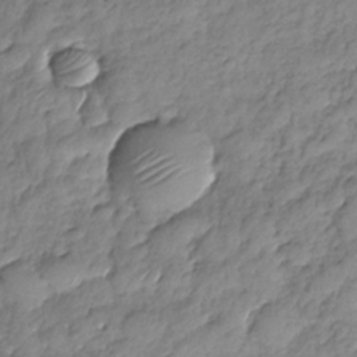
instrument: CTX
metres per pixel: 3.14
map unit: Nhe
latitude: -37.2565
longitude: -148.0444
